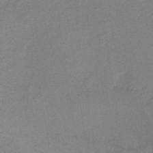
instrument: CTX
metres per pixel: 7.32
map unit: lHb
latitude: -37.4265
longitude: 60.5196
